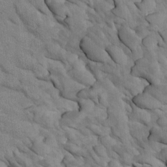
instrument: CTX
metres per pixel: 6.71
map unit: Htu
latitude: 1.8961
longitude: 143.5588
